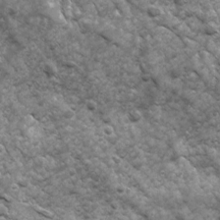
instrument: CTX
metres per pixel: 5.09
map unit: Ave
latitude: 17.1970
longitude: -132.1200
